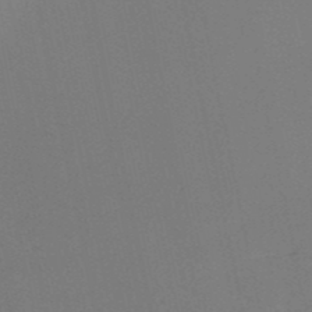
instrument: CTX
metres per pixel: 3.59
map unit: HNb
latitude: -50.9164
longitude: -52.3845
